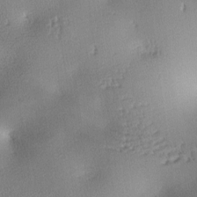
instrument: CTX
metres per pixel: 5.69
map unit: lAa
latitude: -10.4440
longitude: -125.0458
